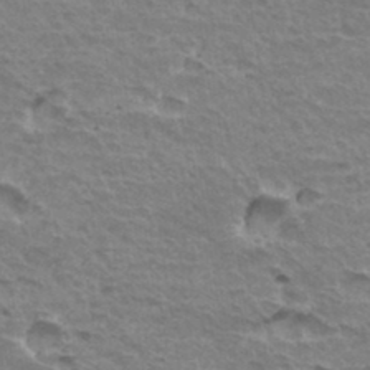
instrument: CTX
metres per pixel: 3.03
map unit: Hto
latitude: 35.5371
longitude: -43.7828
